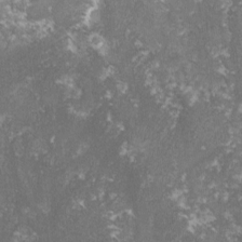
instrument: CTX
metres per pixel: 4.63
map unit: lHvf
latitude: -15.9745
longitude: -99.7449
